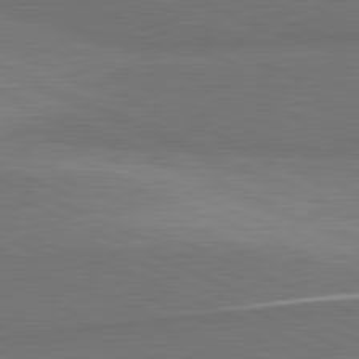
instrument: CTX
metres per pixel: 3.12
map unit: lApd
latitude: 81.8583
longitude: 156.2928
